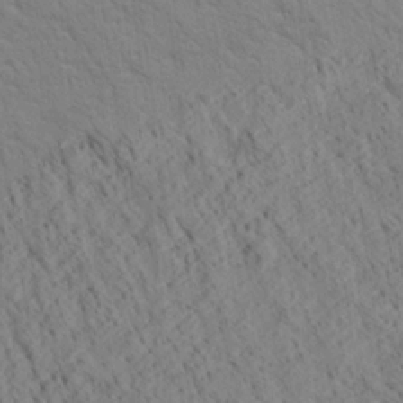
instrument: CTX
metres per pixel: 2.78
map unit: Aa
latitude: 21.1214
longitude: -140.4034
